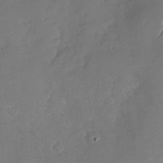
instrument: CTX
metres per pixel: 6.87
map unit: Nhu
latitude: -29.3510
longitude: -60.4412
